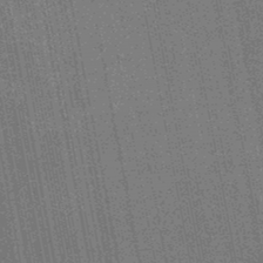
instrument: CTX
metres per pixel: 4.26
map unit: HNb
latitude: -45.1620
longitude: 52.9352
